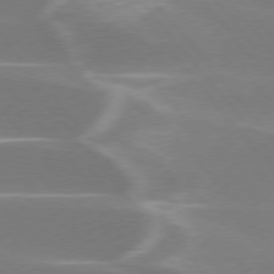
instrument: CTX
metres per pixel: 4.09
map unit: lApd
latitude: 75.4049
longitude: -63.4049
